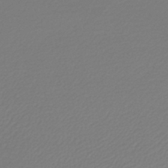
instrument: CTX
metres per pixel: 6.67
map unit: lHb
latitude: -46.1605
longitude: 59.8422
